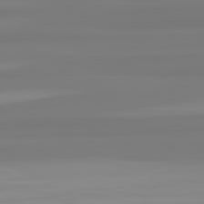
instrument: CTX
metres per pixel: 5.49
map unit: lApd
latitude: 82.6112
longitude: 174.8030
